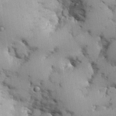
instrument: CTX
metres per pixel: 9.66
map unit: Nhu
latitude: 26.5735
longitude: -68.1956
